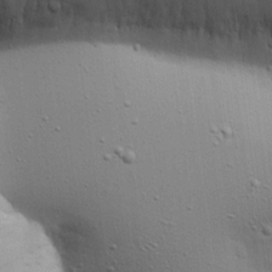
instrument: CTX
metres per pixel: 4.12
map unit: Aa
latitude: 18.3656
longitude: -141.6693
